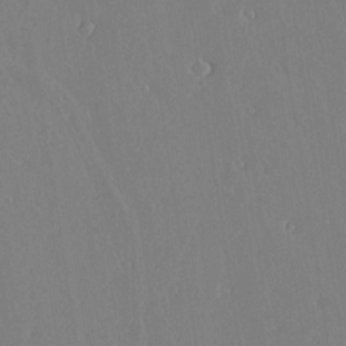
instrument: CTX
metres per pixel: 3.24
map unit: lAvf
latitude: 17.3671
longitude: -126.4979
